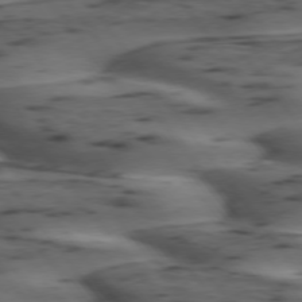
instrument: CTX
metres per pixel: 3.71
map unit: lApd
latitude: 74.8191
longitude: -70.4790
